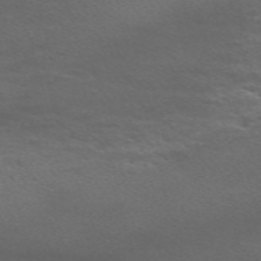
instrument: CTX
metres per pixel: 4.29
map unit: Nve
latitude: -58.8219
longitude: 66.1417
